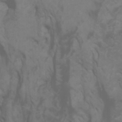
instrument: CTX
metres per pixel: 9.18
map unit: Htu
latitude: -0.8030
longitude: -78.1578
